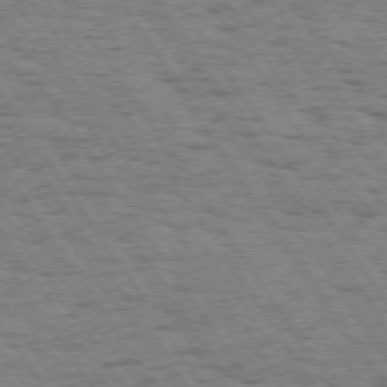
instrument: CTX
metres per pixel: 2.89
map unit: Hpe
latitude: 73.9339
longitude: -134.2900
